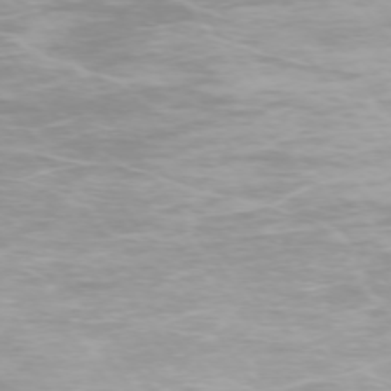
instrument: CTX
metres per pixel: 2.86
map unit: Ap
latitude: -74.3873
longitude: -76.4034
